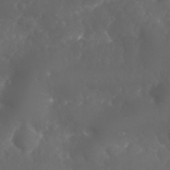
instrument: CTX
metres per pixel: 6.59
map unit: Nhu
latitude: 26.3656
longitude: -63.8962
